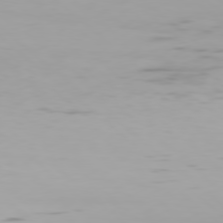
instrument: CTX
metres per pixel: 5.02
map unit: Hpe
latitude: 78.0633
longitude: -135.4237
